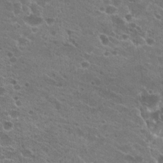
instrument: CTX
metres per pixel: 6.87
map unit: Hto
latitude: 23.5182
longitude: -41.9906
